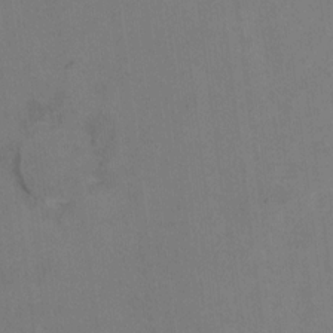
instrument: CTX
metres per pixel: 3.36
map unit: Ht
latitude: 9.8961
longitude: -32.7246
